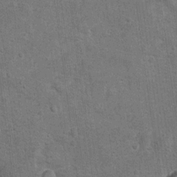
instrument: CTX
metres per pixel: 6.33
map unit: Hto
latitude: 10.8380
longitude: -36.1011
